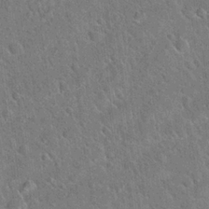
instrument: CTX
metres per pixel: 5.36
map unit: Hto
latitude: 21.0648
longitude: -51.8016
